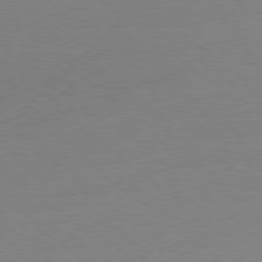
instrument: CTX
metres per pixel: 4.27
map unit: Ap
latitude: -78.9919
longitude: -99.3481
